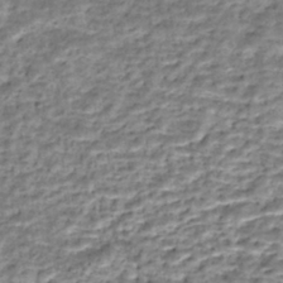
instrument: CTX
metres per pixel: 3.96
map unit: Nhe
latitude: -45.8233
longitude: 152.9919
